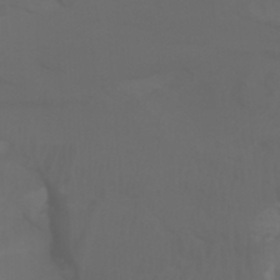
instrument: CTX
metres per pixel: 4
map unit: Aa
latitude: -7.5588
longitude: -80.2711
